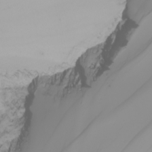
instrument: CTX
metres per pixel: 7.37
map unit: Nhu
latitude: -6.0661
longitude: -93.1403
